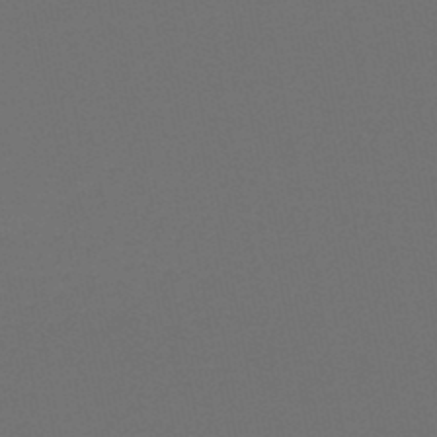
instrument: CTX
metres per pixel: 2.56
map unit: HNb
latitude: -47.7855
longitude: 56.0472
